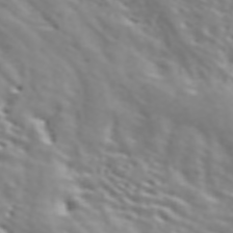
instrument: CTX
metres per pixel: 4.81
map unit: ANa
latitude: 45.4993
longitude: 28.0472
